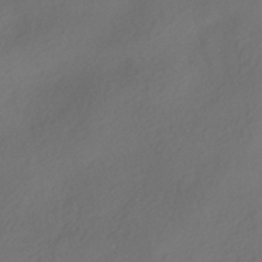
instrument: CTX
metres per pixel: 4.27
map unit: HNhu
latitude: -41.9178
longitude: 106.6330
